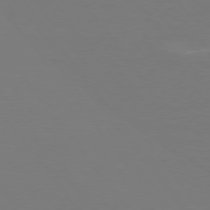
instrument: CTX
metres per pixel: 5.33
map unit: Hpe
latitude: 75.6505
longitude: -138.5546
